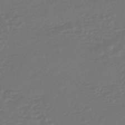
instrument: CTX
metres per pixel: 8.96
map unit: HNhu
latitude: -46.4440
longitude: 99.3509
